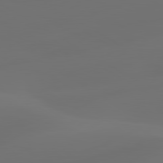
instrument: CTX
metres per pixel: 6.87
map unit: lApd
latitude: 80.6113
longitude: -85.1025
